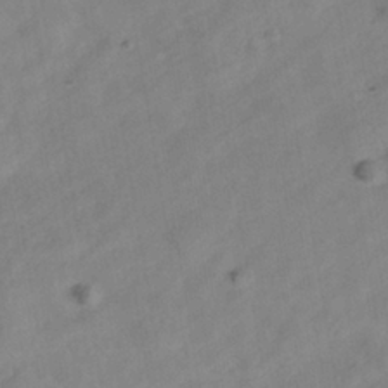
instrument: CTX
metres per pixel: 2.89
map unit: Nhe
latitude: -40.5196
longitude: -110.1578
